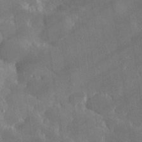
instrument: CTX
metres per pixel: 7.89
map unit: lHvf
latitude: 31.6505
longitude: -92.9324
